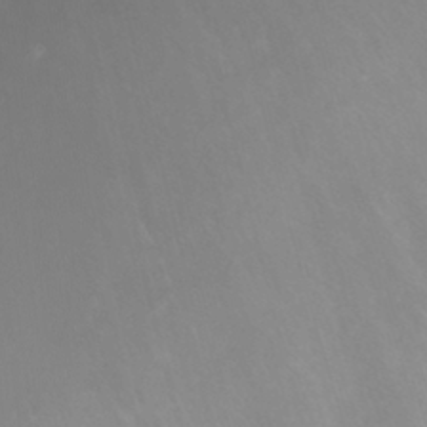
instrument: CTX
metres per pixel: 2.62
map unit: Nhu
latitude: -7.7477
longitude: -72.9136
